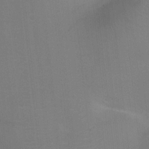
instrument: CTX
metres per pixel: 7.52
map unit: Ht
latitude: -3.6910
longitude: -17.3104
